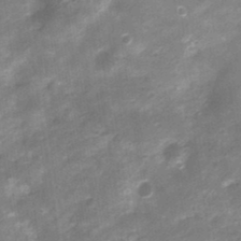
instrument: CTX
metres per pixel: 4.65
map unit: Nhu
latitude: 3.3292
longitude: -18.1577
